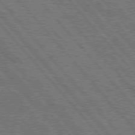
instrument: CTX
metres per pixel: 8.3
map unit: Hpe
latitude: 76.5356
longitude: -167.2726
